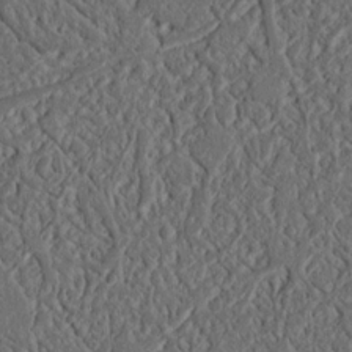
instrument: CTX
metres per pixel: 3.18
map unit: Nhu
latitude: 16.3278
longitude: -74.4979
